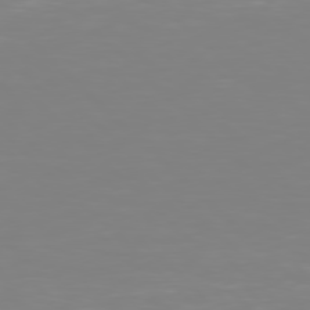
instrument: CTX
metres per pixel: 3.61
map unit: Hpe
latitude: 77.7449
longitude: -162.2901
